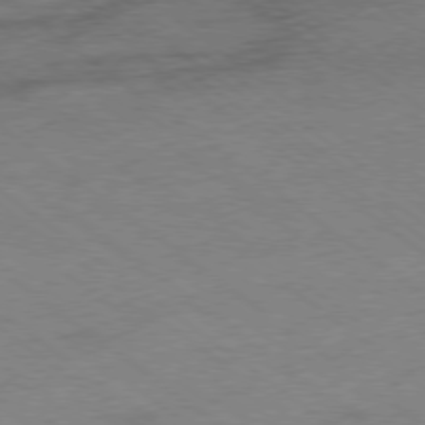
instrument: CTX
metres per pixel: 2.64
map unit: Hpe
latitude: -78.7463
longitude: -14.6113
